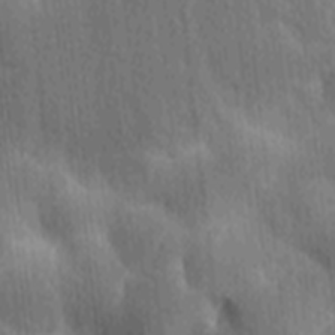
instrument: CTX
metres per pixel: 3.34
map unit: Ave
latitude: -8.7274
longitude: -123.2537
